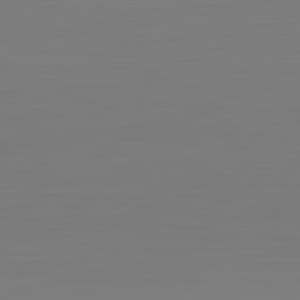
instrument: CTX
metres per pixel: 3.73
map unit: Hpe
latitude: -82.3873
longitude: 9.3698
